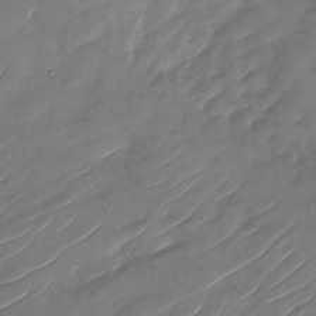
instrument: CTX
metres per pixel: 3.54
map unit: Nhu
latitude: -28.9731
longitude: -73.4994
